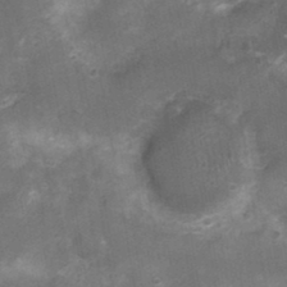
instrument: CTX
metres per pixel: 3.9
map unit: Nhu
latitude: 3.8961
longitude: -18.2522
